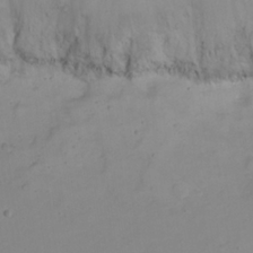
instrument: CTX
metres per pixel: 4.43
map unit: eHh
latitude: 22.2711
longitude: -66.1955
